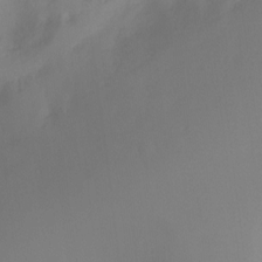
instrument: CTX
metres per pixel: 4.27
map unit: Ht
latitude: -16.5952
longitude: -50.3845
